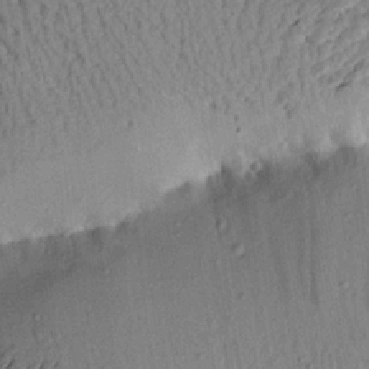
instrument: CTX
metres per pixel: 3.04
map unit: Aa
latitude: 20.5735
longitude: -149.1214
